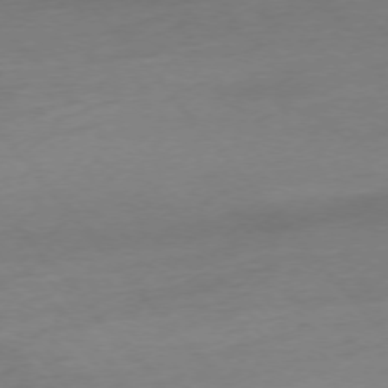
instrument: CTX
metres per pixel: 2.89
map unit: Hpe
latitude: -75.6911
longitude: -14.7813
